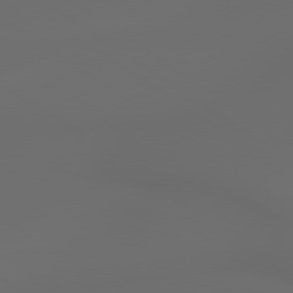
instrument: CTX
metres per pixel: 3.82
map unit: lApd
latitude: 79.4805
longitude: -175.8017
